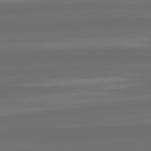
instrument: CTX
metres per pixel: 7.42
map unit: lApd
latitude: 82.3845
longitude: -167.4615
